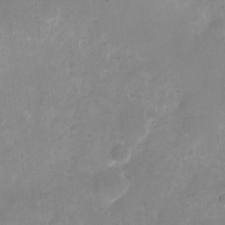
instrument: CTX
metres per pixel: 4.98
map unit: Nhu
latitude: -26.8219
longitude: -70.7246
